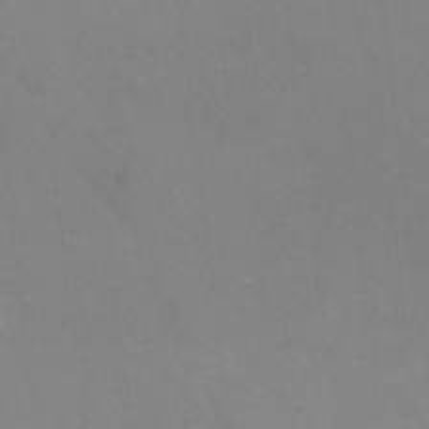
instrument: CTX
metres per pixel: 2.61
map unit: HNhu
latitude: -1.0298
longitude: -2.4790
